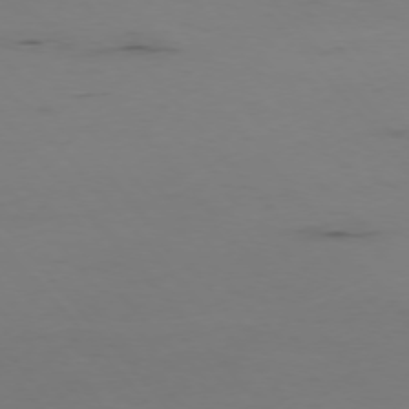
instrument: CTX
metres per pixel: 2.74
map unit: Hpe
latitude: -76.2173
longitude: -17.1970
